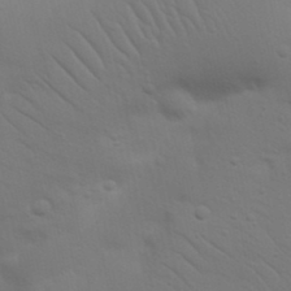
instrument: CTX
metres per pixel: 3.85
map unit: Nhu
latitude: 23.4048
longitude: -73.5372
